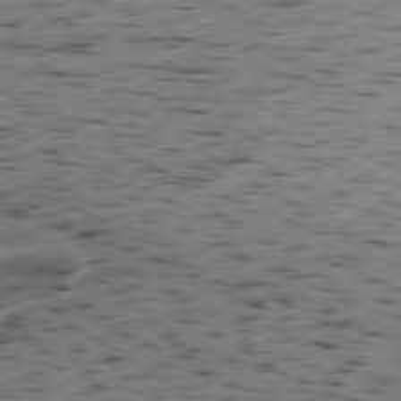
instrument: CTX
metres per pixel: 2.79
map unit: Ap
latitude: -78.2172
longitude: -70.8191
